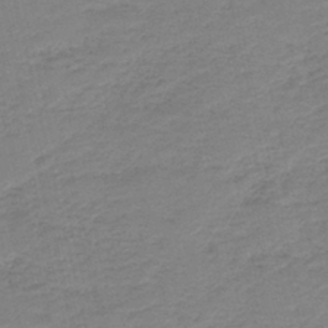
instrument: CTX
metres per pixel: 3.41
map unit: HNb
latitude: -40.4629
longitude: 50.3684
